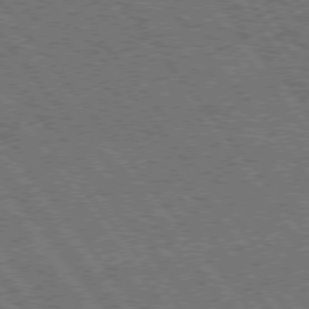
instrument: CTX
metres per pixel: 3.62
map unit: Hpe
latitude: 74.9514
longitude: -149.9339
